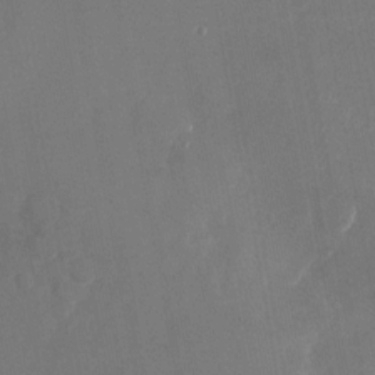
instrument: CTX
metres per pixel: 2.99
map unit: Nhu
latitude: -23.8989
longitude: -72.9325
